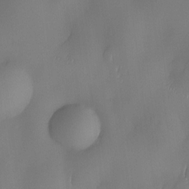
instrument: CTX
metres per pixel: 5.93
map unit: eHh
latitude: -22.5385
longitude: 15.7289
